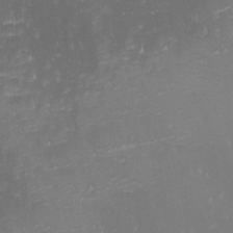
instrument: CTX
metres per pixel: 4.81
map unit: eHh
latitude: -1.8234
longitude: -80.9703
